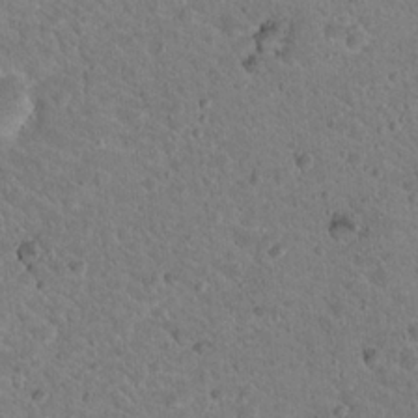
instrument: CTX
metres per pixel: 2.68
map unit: Nhu
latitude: 18.5168
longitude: -33.0081
